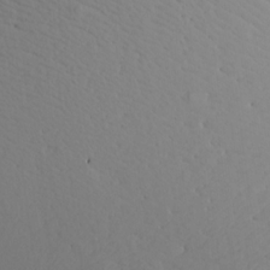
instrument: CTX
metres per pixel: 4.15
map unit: Aa
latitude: 17.7639
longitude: -143.8395
